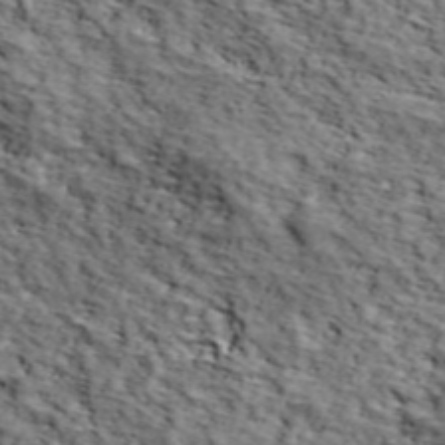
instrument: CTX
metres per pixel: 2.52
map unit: lHvf
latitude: 38.3278
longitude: -87.0836
